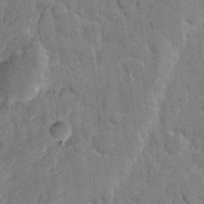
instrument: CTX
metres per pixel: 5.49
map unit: eHh
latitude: 8.9514
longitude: -66.2522
